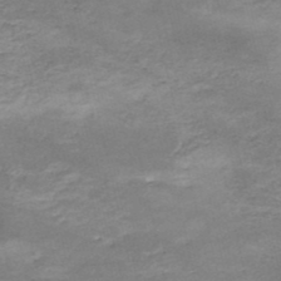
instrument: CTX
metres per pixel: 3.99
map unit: Nhe
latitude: -48.0661
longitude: -171.2537
